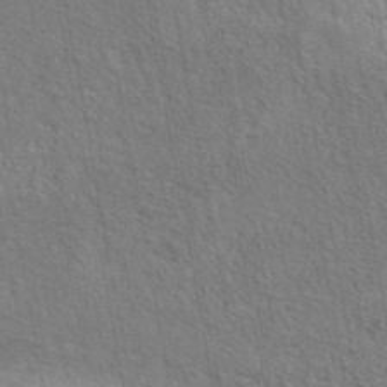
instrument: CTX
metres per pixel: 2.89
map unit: eAb
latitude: 43.0270
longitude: 113.6722
